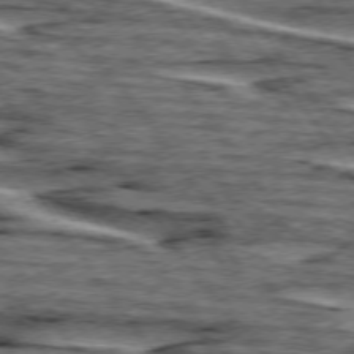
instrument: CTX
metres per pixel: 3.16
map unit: lApd
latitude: 75.2159
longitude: -73.1970
